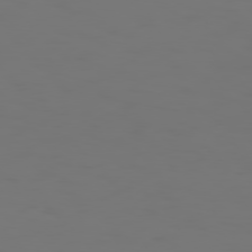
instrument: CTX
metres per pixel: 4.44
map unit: Hpe
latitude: 77.0269
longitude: -135.7260
